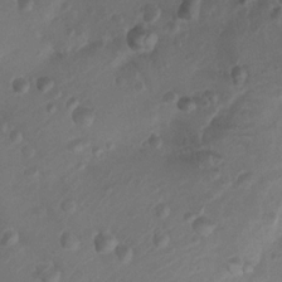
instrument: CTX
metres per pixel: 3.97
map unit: Nhu
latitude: 6.5357
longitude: -22.2145
